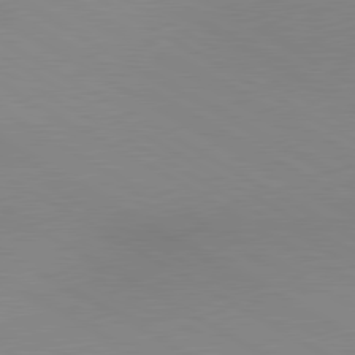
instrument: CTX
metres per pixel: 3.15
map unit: lApd
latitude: 80.2522
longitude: 135.7856
